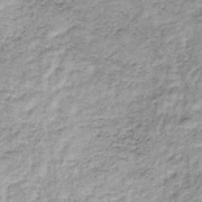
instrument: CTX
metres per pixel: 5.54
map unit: lHb
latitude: -36.4062
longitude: 65.1431
